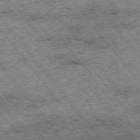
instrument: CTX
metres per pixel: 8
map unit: Hpe
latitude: -76.0472
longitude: -20.7624
